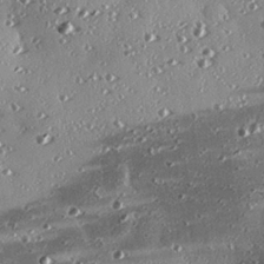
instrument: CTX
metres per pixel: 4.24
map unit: eHh
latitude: 23.8961
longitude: -89.6883
